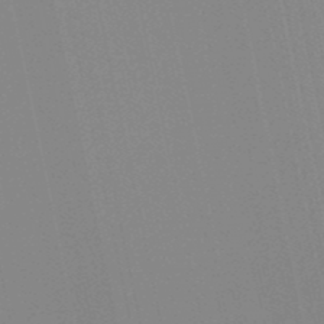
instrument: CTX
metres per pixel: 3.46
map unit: lHb
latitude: -48.9731
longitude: 75.4077
